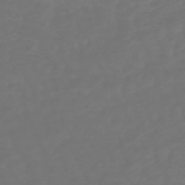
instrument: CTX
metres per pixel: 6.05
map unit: lHb
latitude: -47.6722
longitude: 81.5777
